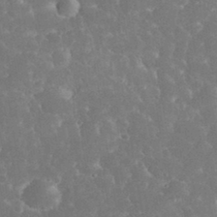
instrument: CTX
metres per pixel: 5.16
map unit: eHh
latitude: 33.7261
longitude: -63.6127
